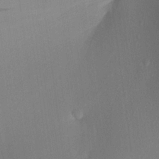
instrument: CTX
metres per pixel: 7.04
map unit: Aa
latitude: 22.3089
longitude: -147.0459
